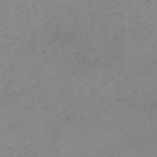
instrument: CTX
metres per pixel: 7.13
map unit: HNb
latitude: -54.4440
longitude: -42.0255
